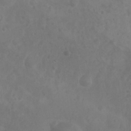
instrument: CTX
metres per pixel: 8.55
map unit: Nhu
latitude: 6.3089
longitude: -19.4426
